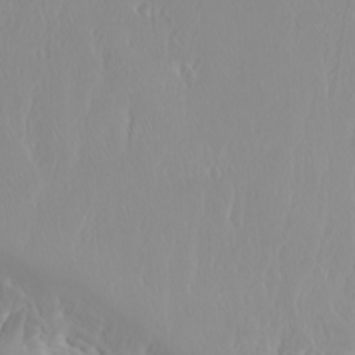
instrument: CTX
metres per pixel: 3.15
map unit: Htu
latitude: -6.5951
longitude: -71.3481
